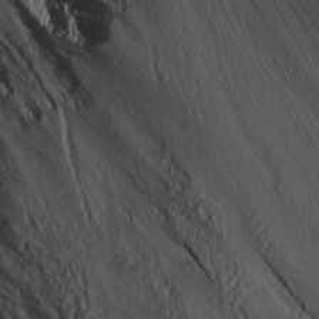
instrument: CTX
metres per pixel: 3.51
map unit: Ave
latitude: 14.2712
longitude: -130.8947
